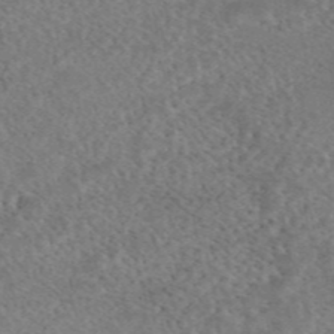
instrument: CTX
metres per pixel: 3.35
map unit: eAb
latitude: 44.8380
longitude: 115.9178
